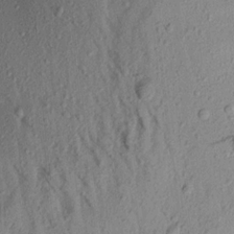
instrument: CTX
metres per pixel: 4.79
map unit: Aa
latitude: 17.1592
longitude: -147.2537
